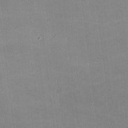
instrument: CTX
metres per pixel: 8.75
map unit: lHvf
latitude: -9.5399
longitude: -100.7813
